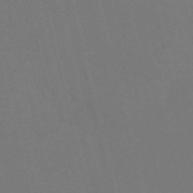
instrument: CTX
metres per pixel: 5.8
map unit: Nve
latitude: -59.3131
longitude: 63.4076
